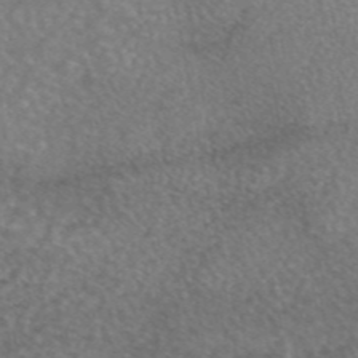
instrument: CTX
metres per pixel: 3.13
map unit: eAb
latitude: 45.3481
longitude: 108.1984
